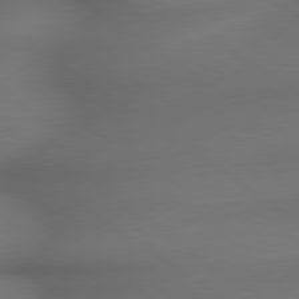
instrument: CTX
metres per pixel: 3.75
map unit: lApd
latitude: 79.4238
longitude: -174.0633
